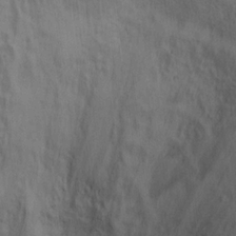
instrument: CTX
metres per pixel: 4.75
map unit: Ht
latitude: 14.7058
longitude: -37.5749
